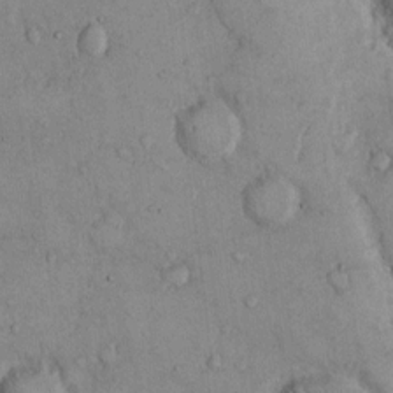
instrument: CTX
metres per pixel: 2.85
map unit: Hto
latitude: 9.7072
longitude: -59.8017
